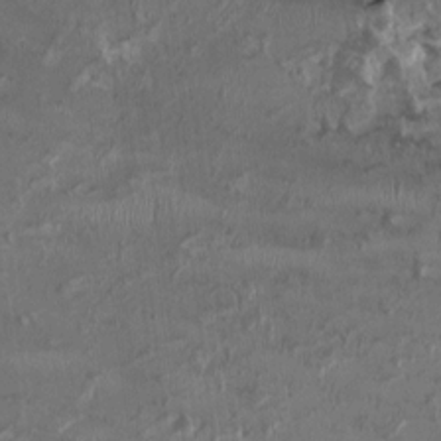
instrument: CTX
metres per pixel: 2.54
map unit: HNhu
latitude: 1.8772
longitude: -3.8205
